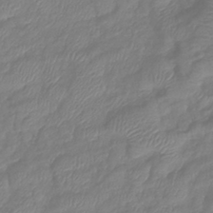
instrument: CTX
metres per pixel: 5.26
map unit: eHb
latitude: -41.5588
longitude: 81.7667
